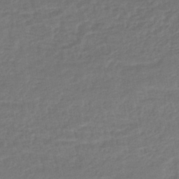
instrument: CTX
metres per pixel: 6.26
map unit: HNhu
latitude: -45.6722
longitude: 98.1795
